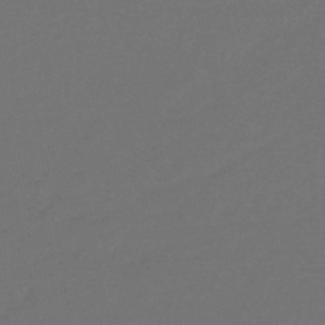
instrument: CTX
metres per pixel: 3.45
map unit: eHb
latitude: -47.5966
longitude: 87.8045
